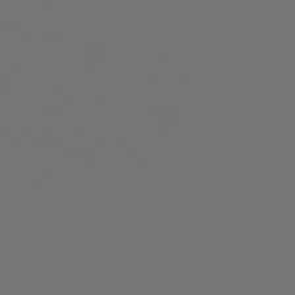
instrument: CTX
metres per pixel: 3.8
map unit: Hpe
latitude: 75.1025
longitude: -129.7449
